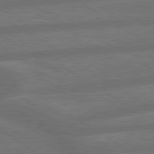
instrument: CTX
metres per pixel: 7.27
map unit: lApd
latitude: 79.7450
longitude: -165.2915
